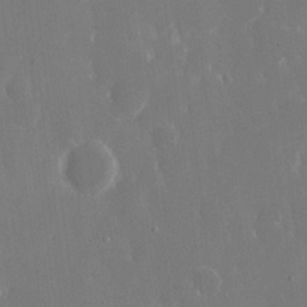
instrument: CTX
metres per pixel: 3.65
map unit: eHh
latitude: 14.6491
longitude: -71.7072
